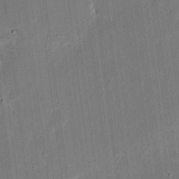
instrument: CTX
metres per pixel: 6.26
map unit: eHh
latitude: 10.9514
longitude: -70.1011
